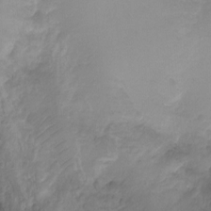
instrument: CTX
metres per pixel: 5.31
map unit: Ht
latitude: -2.5762
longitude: -28.9702
